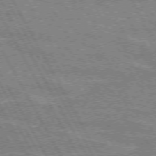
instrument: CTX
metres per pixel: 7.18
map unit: lApd
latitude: 72.4412
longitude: -55.0458
